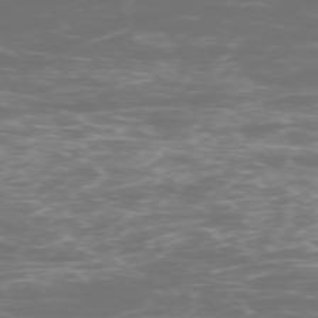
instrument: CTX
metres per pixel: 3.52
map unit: Ap
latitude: -75.2187
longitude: -76.4601
